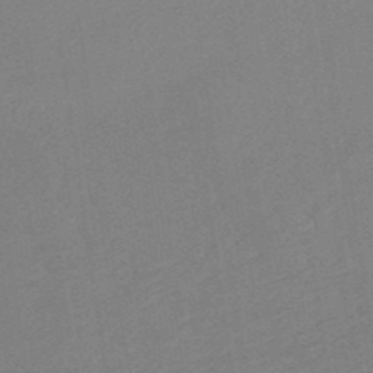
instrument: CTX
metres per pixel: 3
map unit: lHb
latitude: -49.7478
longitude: 81.5588
